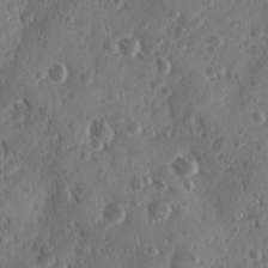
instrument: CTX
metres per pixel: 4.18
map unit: Ave
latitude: -9.9367
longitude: -118.8191
